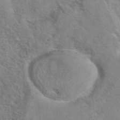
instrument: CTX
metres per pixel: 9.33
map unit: eAb
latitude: 41.4615
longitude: 106.7652
